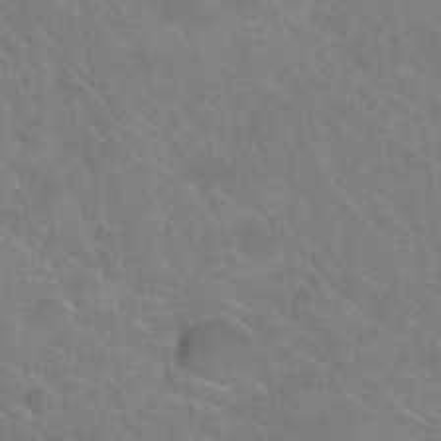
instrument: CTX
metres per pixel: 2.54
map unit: Hto
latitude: 35.4993
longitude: -46.0633
